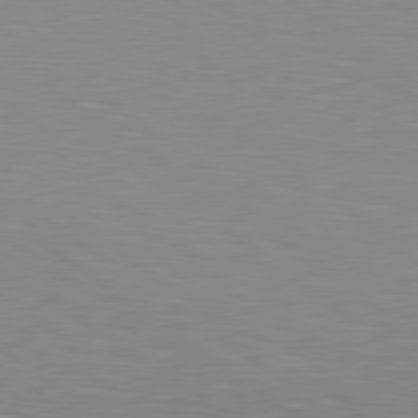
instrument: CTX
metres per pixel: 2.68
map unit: Hpe
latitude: 79.1214
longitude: -153.8017
